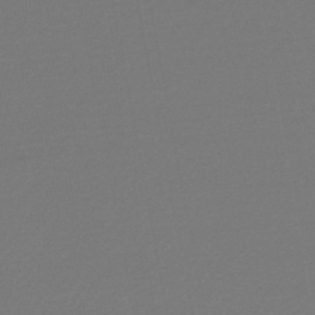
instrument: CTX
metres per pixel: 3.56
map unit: lHb
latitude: -45.7478
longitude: 68.7463
